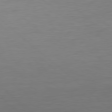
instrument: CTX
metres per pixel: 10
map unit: Hpe
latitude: 77.8961
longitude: -126.3467
